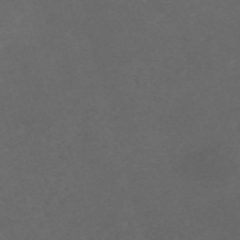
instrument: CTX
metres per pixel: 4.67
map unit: Nve
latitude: -58.4817
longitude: 59.3131
